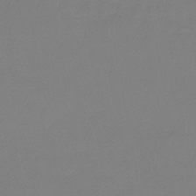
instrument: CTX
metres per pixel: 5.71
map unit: eHb
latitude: -45.7667
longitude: 85.9556
